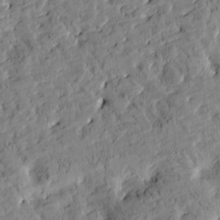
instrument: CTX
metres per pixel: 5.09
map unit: Htu
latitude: -2.7652
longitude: 175.3131
